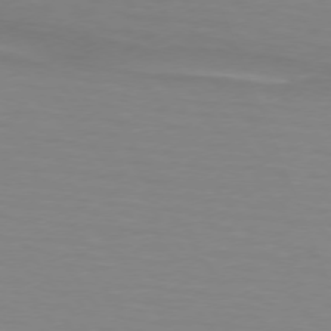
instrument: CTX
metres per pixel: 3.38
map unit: lApd
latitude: 74.2712
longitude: -79.3482
